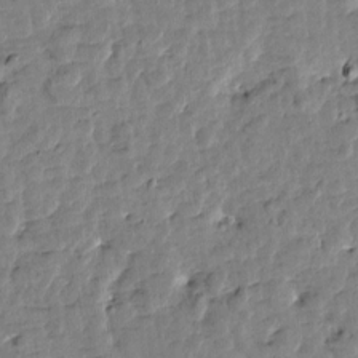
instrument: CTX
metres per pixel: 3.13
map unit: Htu
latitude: 1.4804
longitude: -179.3482
